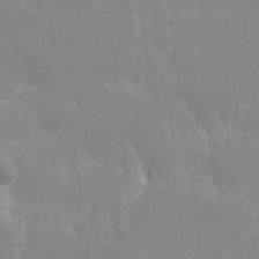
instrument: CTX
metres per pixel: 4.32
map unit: HNhu
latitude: 8.0255
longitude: -4.0633
